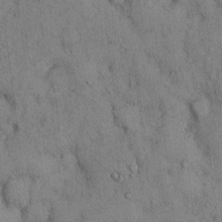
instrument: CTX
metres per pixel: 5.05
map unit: Hto
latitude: 12.3845
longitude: -59.8394
